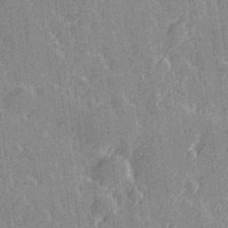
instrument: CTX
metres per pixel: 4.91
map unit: Hve
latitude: 27.4804
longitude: 145.4643
